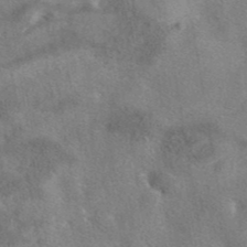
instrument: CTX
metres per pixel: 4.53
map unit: eAb
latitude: 40.8002
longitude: 107.6722
